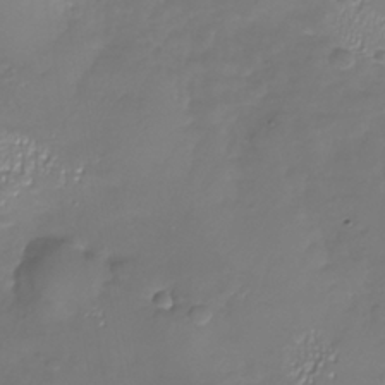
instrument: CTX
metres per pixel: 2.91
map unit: Nhu
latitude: -26.3306
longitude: -58.3089
